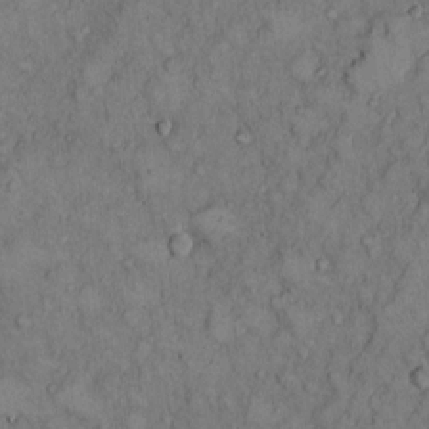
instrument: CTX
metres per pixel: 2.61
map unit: Hto
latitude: 8.9136
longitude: -59.5560
